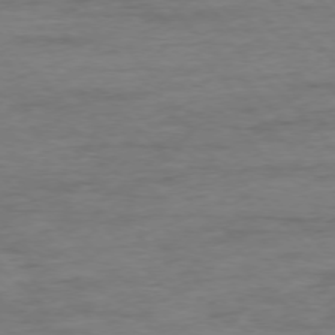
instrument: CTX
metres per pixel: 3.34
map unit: Ap
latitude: -76.7274
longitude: -89.4994
